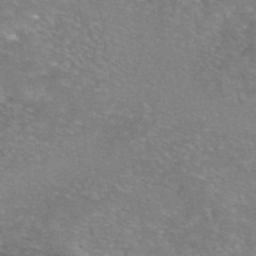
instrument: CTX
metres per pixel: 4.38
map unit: eAb
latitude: 46.1011
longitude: 102.6330
